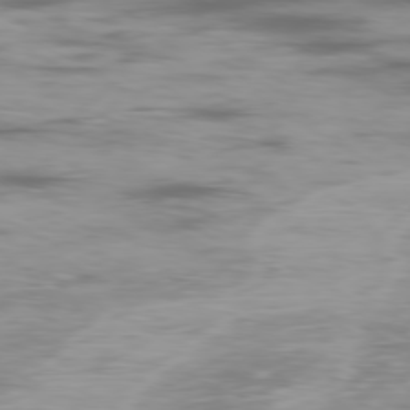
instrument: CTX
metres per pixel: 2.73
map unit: Ap
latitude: -79.4265
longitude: -73.8962
